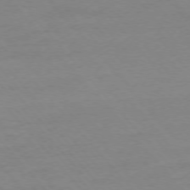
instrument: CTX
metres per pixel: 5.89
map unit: Ap
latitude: -76.4818
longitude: -93.6694
